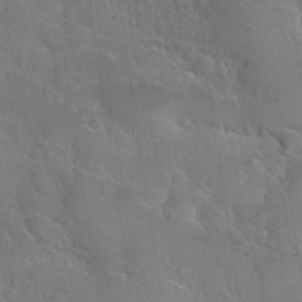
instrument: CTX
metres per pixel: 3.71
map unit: Nhu
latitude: 30.8758
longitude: -53.8961
